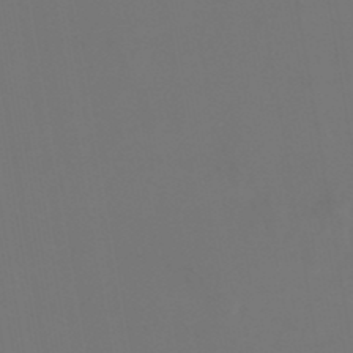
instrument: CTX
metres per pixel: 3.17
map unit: lHb
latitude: -47.8989
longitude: 71.0864
